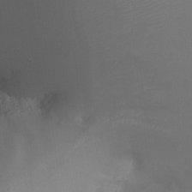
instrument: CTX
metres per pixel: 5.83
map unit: Nhu
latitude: -9.2754
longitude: -77.9717
